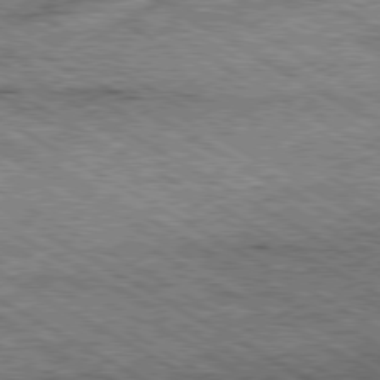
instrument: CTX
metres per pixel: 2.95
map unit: Ap
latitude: -80.1228
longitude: -79.4427
